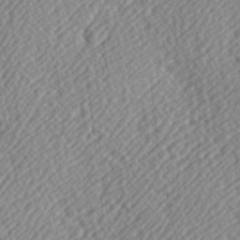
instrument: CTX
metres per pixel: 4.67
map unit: Hve
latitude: 3.4426
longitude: -124.1388
